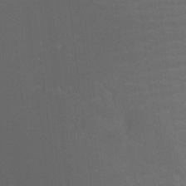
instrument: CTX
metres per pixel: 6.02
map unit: Ht
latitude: -8.8030
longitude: -38.5735
